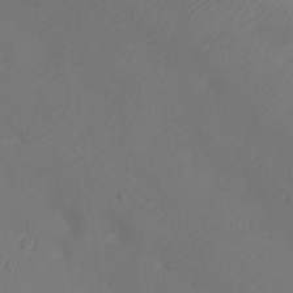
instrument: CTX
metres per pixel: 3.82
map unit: Ht
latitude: -11.3132
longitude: -20.6491
